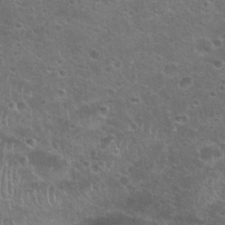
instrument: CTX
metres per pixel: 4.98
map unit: Nhu
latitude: 24.7813
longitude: -50.6490
